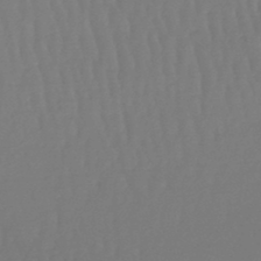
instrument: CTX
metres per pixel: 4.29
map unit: lHb
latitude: -47.5777
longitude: 62.0094
